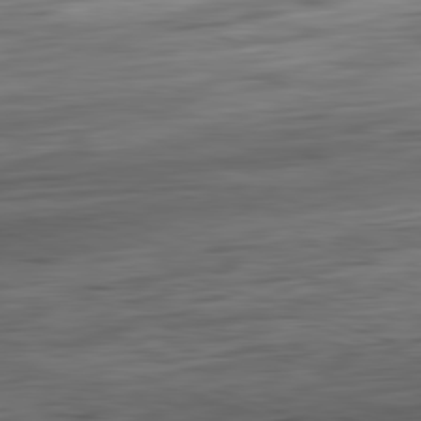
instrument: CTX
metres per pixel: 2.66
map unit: Ap
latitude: -82.3117
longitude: -76.8758
